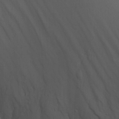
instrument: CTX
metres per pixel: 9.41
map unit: Aa
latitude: 27.8772
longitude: -138.5168
